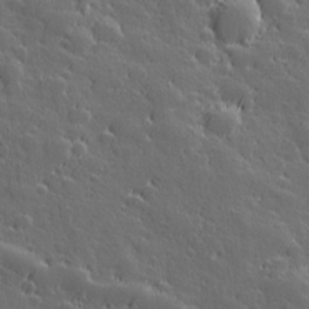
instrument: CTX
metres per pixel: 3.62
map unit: Hve
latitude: 27.2348
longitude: 144.7463
